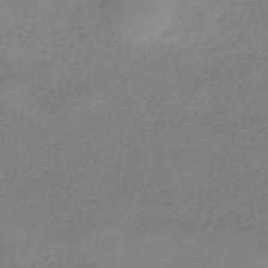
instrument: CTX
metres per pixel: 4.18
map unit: HNb
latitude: -34.1039
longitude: 53.6532
